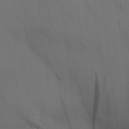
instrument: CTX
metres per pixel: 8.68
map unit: HNhu
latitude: 14.1200
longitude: 11.5210
